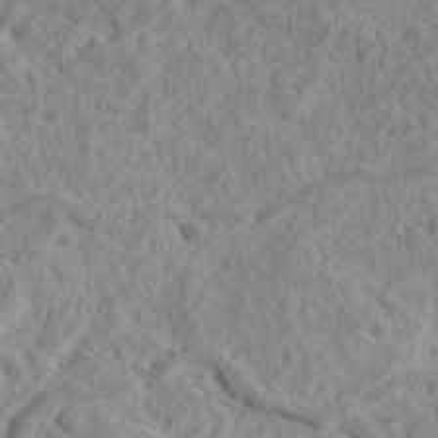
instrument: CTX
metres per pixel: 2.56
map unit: Ave
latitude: 18.2144
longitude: -135.2348
